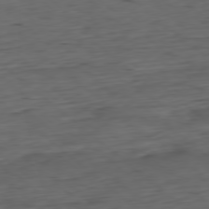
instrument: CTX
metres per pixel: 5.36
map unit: Ap
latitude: -78.6896
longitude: -92.8002
